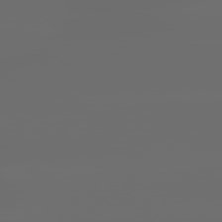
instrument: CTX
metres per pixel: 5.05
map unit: lApd
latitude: 79.5560
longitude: -139.3293
